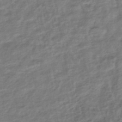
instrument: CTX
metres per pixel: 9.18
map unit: HNhu
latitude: -45.2376
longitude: 102.2362
